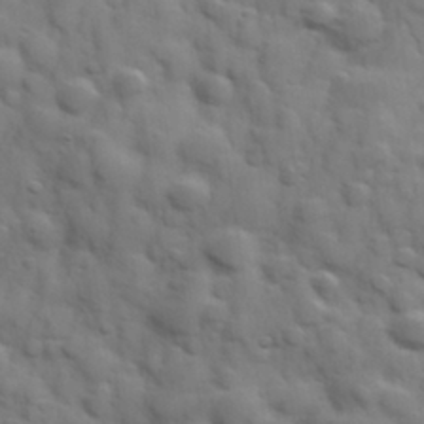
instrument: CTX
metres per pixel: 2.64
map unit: Hve
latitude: 31.4994
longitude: 150.5574
